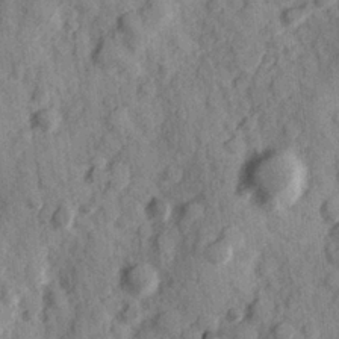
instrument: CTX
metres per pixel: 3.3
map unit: Hve
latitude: 25.1214
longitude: 147.3320
